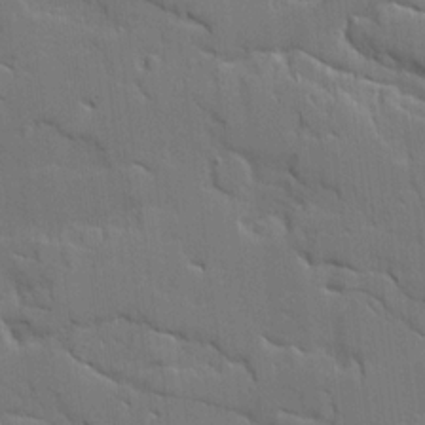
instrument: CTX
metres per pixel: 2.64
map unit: Ave
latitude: 18.5734
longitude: -128.5357
